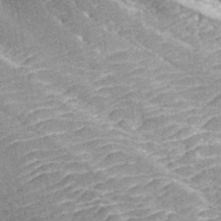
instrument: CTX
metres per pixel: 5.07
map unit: ANa
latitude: 44.2900
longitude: 45.5966
